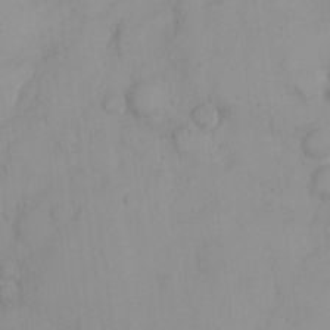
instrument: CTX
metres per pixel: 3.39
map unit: eHh
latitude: 22.9136
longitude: -59.7828
